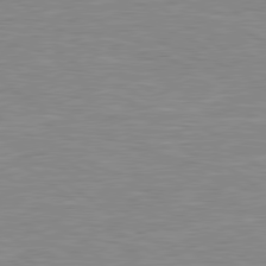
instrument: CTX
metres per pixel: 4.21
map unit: Hpe
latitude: 79.2726
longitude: -121.8206
